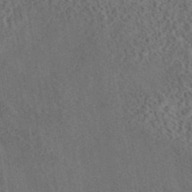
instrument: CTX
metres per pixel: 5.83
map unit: eAb
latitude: 43.9528
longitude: 114.8786
